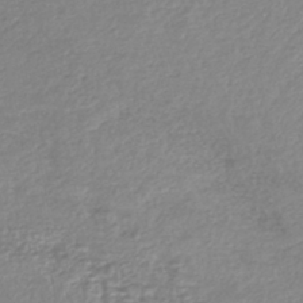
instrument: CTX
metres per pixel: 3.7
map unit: lHb
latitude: -42.1605
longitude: 69.1242
